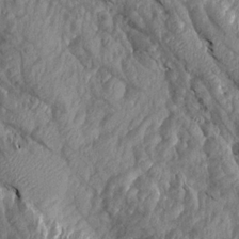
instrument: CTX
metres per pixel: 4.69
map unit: Aa
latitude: 16.5546
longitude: -145.3670
